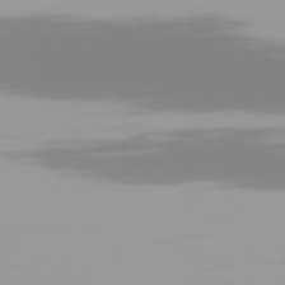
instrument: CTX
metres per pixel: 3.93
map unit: Hpe
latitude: 77.2726
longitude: -136.2901
